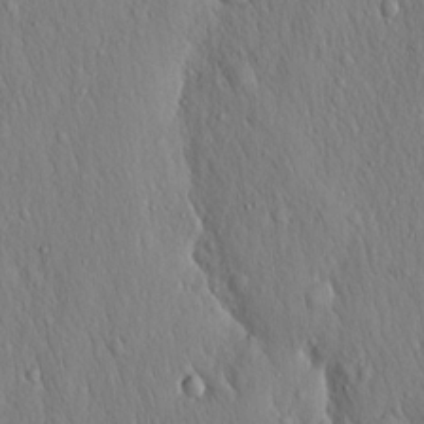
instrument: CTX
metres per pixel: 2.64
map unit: Hto
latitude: 16.6679
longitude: -58.1389
